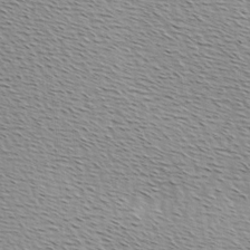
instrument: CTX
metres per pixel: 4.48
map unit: Hve
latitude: 2.7057
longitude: -121.9528
